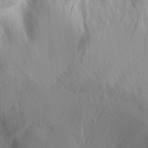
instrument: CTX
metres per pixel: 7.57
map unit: Aa
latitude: 13.1214
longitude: -142.5546
